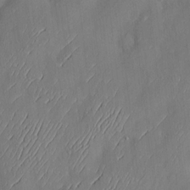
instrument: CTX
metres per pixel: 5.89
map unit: Hve
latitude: -11.1242
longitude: 173.7100
